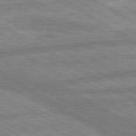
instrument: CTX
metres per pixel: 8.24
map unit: lApd
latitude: 80.2145
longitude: -170.8191
